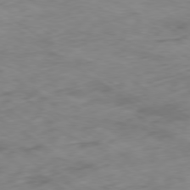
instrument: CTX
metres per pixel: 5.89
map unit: Ap
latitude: -79.5021
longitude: -72.5924
